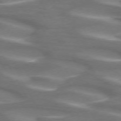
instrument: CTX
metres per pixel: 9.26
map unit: lApd
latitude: 72.3090
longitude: -50.4034
